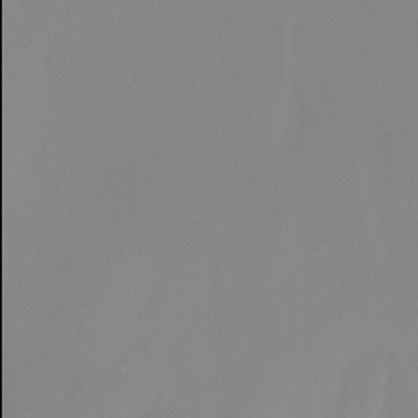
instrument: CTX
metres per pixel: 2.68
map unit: Ht
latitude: -12.9920
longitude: -49.9906
